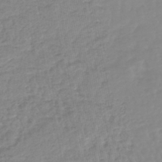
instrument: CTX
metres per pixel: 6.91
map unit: lHb
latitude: -44.2551
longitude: 74.1228
